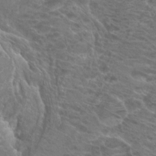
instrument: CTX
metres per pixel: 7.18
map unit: Hto
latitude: 23.4615
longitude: -40.0255
